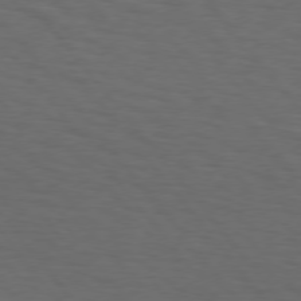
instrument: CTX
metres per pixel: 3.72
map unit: Hpe
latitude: 75.4238
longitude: -131.6505
